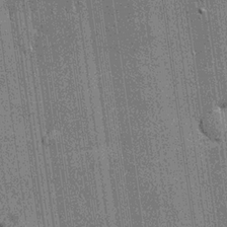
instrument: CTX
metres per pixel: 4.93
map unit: lHvf
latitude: 19.9528
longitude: 142.9163
